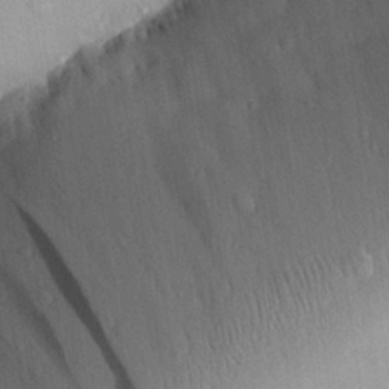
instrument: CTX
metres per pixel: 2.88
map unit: Aa
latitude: 30.8380
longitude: -134.1389
